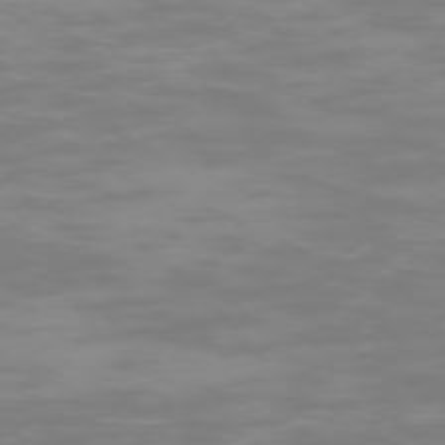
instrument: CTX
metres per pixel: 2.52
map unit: Ap
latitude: -75.7667
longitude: -83.4804
